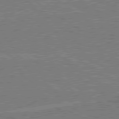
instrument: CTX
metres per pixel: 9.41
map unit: lApd
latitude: 79.6694
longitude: 170.0283
